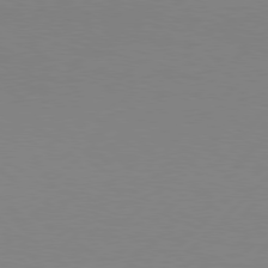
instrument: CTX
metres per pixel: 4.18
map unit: Hpe
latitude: 77.5938
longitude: -131.9717
